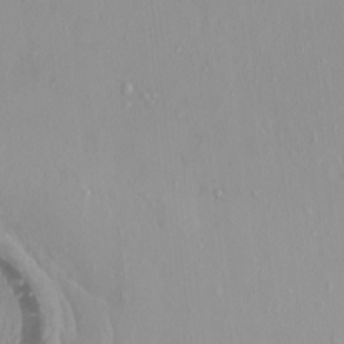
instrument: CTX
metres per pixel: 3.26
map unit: HNhu
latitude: 2.8947
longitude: 7.3887
